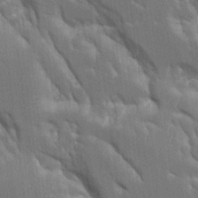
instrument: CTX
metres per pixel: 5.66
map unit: Aa
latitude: 10.9136
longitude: -125.7449
